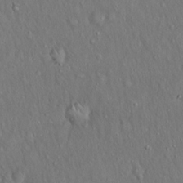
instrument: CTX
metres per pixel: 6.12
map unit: Hto
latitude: 15.8206
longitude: -60.1200
